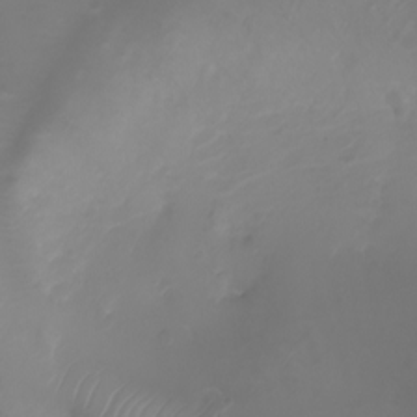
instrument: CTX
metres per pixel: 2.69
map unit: Nhu
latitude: -5.2187
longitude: -79.8773
